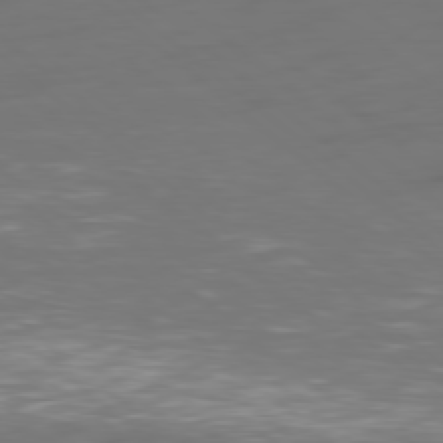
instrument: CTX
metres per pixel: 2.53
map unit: Ap
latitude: -79.5399
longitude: -61.5182
